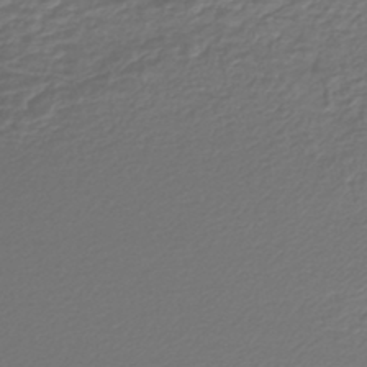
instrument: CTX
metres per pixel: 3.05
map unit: lHb
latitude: -43.5021
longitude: 61.8044
